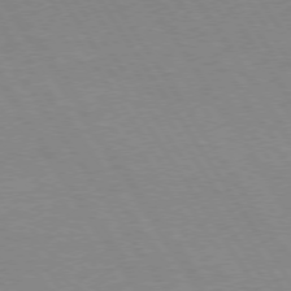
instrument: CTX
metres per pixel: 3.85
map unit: Hpe
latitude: 74.2523
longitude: -140.1577
